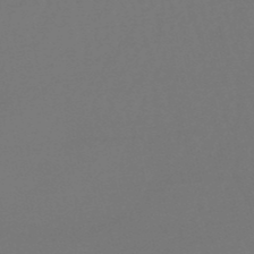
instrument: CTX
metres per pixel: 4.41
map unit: eHb
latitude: -50.5763
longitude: 69.9178
